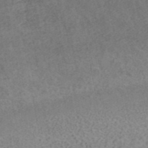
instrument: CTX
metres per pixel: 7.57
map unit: ANa
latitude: 42.6113
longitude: 18.1039
